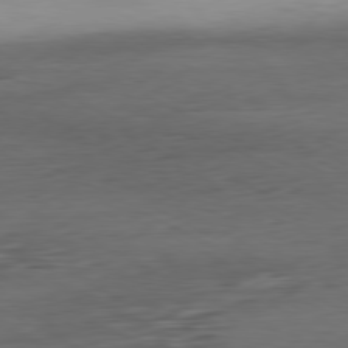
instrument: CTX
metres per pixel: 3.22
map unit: Ap
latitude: -80.8408
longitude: -95.4805
